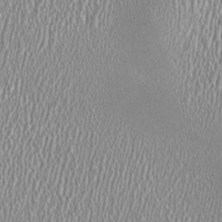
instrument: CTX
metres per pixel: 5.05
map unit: HNhu
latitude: -0.4440
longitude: 0.6708
